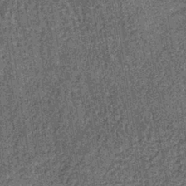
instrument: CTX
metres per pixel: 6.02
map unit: lHb
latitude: -39.3887
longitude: 64.2551
